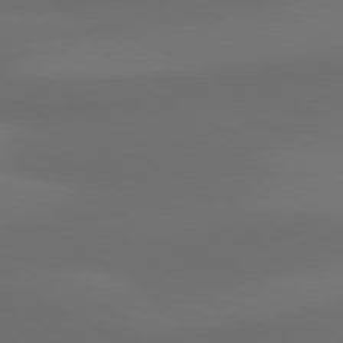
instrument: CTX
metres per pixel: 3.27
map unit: lApd
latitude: 80.8758
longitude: 123.6155
